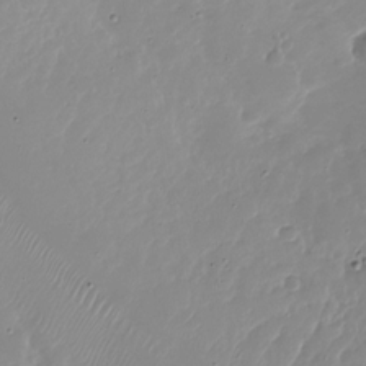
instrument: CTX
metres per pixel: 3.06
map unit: Nhu
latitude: -26.9541
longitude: -60.2711
